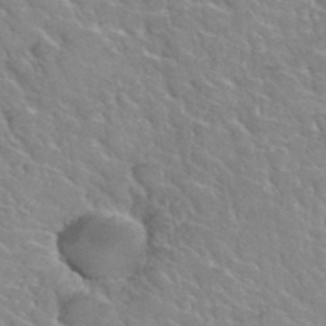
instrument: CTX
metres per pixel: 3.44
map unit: Hto
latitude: 35.8583
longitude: -47.3671
